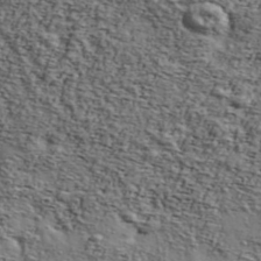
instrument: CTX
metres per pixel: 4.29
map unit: Ave
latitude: 43.2159
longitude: -110.1767
